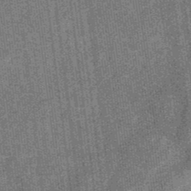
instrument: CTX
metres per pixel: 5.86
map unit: eHb
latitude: -32.8597
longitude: 74.0850
